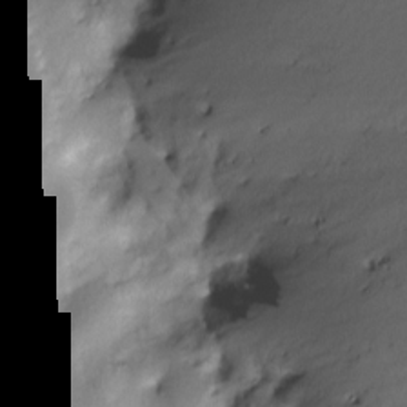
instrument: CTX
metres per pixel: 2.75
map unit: Nve
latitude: -25.4454
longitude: -108.8947
